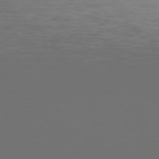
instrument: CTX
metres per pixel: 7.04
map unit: Hpe
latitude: 77.6694
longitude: -168.4223
